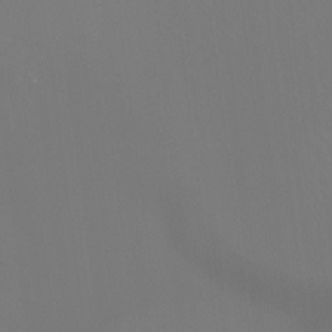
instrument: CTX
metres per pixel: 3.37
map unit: Htu
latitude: -14.3496
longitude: -48.5168
